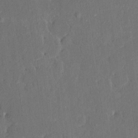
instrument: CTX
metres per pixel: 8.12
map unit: HNhu
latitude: 6.6113
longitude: 3.8044
